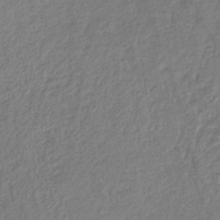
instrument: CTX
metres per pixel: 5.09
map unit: lHb
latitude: -37.4454
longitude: 68.6518
